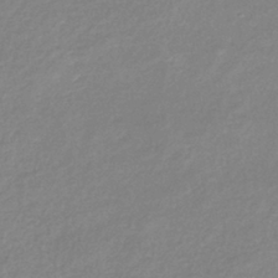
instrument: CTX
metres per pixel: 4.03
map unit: eHb
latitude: -40.4629
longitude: 81.6722
